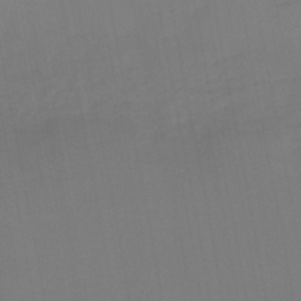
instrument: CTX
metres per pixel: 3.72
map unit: lHb
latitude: -46.5384
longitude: 74.7275
